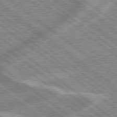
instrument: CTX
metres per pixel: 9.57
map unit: lApd
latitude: 79.1214
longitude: -168.5924
